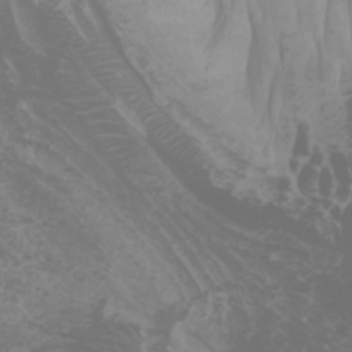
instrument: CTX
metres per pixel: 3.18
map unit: Htu
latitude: -0.6141
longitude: -77.2159
